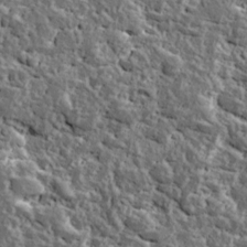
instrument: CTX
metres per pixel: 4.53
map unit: Ave
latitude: 17.2726
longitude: -134.9513
